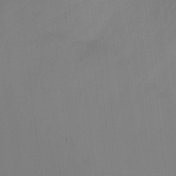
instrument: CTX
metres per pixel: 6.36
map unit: Ht
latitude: -6.5951
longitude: -31.2159
